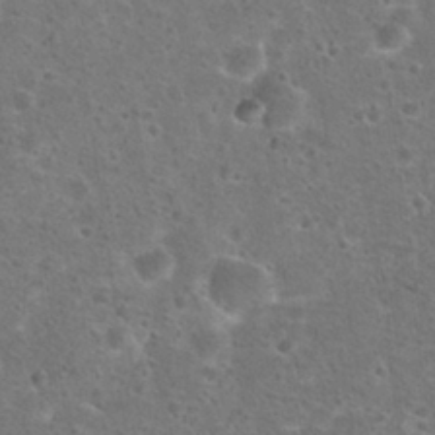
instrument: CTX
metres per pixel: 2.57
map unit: Hto
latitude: 22.6490
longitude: -48.0633
